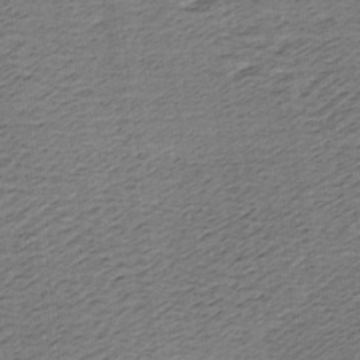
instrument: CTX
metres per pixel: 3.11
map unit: lAa
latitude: -8.1984
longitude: -124.2144
